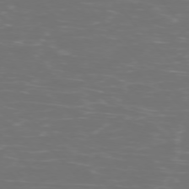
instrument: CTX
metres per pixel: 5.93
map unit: Ap
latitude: -75.8423
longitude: -76.5168
